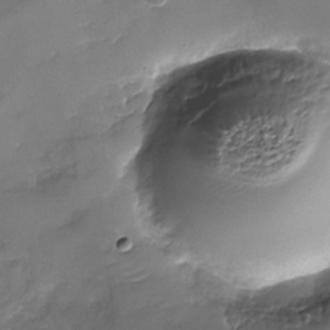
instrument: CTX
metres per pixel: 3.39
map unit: Nhu
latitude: -29.7100
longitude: -73.5938
